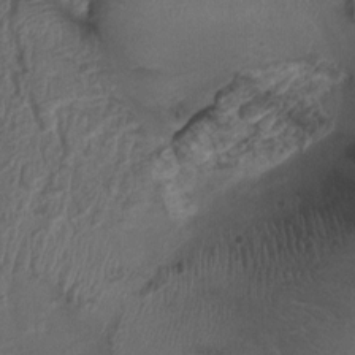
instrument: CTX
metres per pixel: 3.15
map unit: Ht
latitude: -1.1809
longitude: -15.3104
